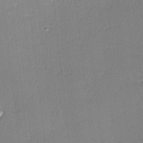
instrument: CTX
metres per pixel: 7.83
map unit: lHvf
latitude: -11.2565
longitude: -99.6693
